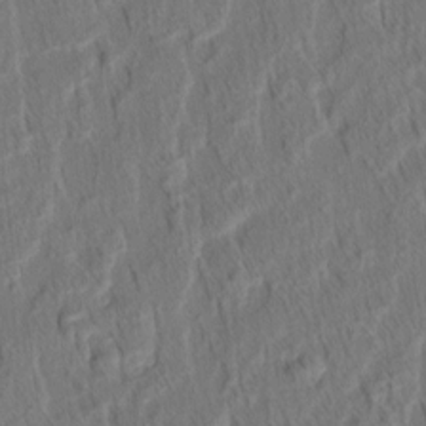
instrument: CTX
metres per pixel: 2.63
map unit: eHh
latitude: 5.6316
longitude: -76.9702
